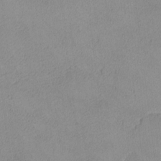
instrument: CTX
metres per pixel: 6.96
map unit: lHvf
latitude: -13.5588
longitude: -102.4034
